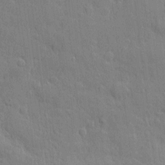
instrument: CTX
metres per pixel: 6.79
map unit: eHh
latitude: 3.7260
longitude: -75.4238
